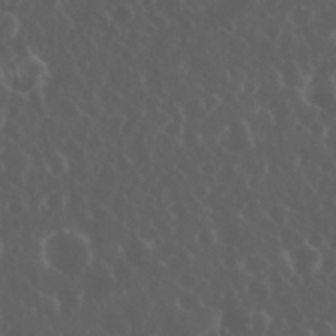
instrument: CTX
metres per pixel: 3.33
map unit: eHh
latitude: 34.3278
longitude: -59.5560
